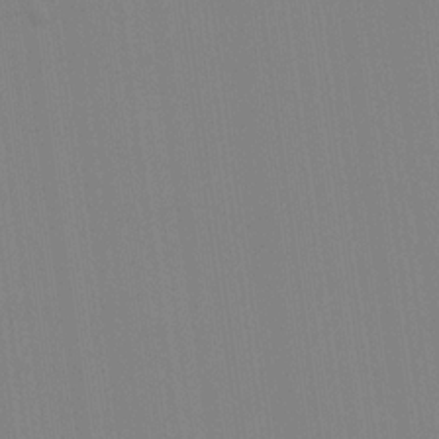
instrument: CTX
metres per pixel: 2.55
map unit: Hve
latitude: 18.1577
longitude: 149.9367
